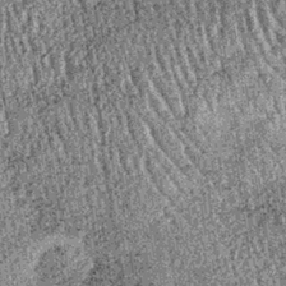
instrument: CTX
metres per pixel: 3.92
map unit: lHb
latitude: -37.1053
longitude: 67.1243
